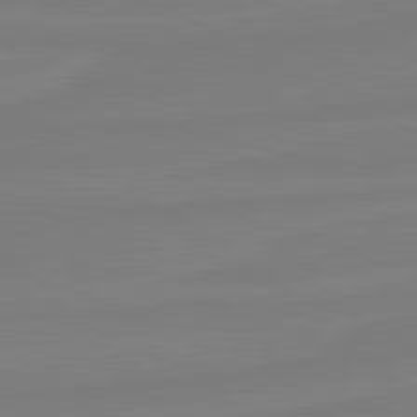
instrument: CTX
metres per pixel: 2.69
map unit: lApd
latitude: 81.5938
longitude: -178.5735
